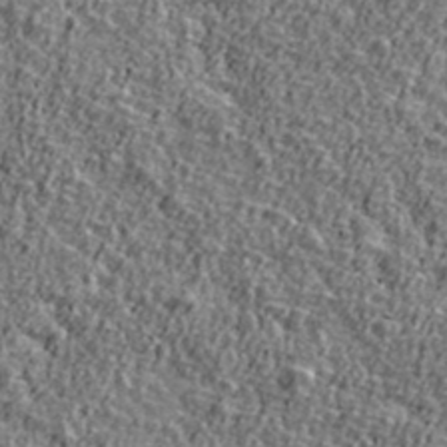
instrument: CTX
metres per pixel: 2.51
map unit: Ave
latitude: 41.5938
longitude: -111.9717
